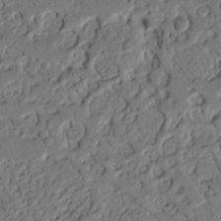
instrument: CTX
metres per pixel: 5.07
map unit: Nhu
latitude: 21.1781
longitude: -77.1781
